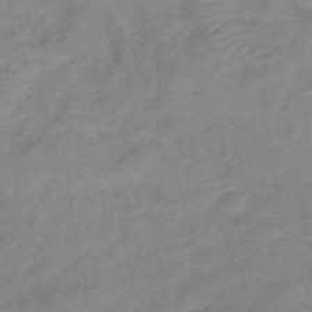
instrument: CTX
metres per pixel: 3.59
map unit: lHb
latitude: -40.6140
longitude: 76.8597
